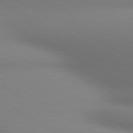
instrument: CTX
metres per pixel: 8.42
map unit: lApd
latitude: 80.6679
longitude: 132.3307
